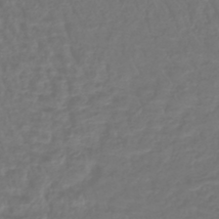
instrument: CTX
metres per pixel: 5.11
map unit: lHb
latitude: -42.8596
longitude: 64.8597
